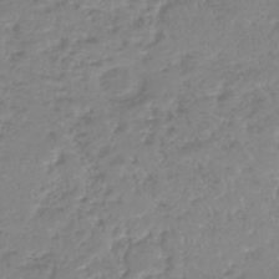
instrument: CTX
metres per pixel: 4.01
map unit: lHb
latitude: -40.1795
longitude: 68.4251
